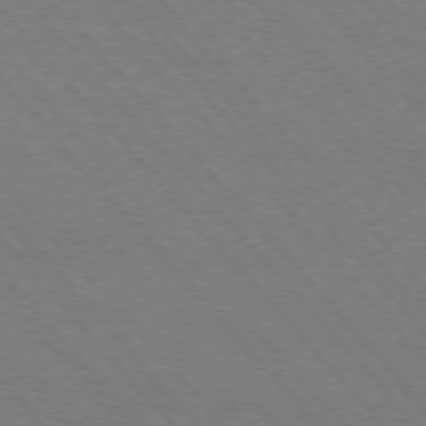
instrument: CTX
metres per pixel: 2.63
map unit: Hpe
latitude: -76.7652
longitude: -13.2537
